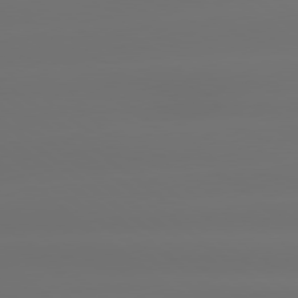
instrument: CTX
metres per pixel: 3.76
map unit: lApd
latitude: 79.2915
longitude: -135.3670
